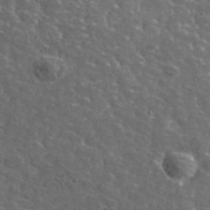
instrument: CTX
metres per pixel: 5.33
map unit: lHvf
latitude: 38.2333
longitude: -88.0822
